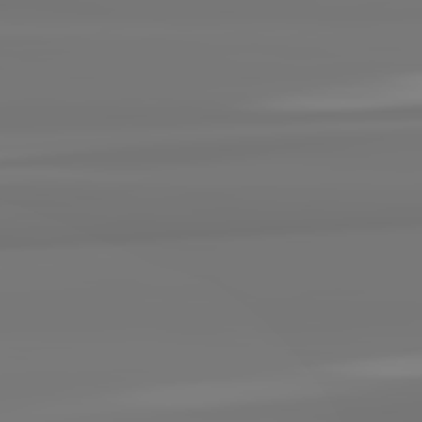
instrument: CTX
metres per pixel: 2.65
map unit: lApd
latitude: 82.2333
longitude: 171.1620
